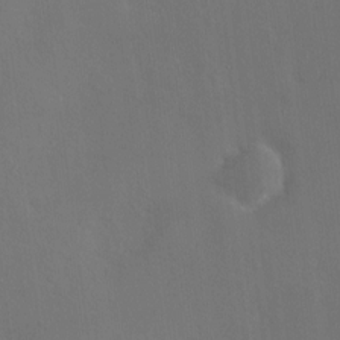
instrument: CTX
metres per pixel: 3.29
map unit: HNhu
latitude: 6.9136
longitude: 6.4818
